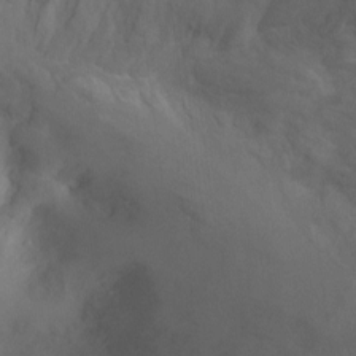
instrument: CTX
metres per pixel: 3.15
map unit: Ht
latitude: -7.2943
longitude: -23.4048
